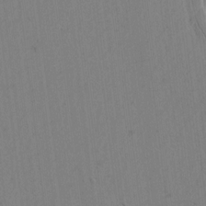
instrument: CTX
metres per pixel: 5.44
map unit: Htu
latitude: -3.0297
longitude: 167.7667
